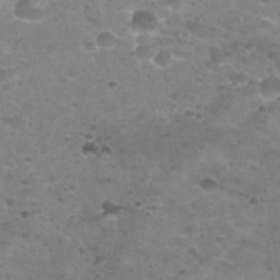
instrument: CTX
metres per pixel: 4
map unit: Nhu
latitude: 31.4049
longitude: -52.9136
